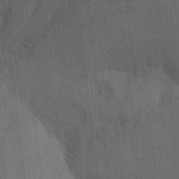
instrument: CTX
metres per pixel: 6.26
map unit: Ht
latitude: -16.3496
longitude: -47.5938
